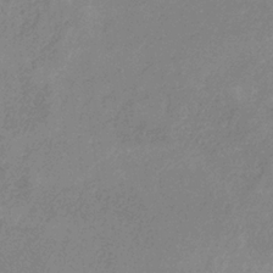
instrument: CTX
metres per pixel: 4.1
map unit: HNb
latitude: -33.4644
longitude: 55.2943
